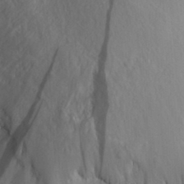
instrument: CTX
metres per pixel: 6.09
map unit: Aa
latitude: 30.6869
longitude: -141.4804
